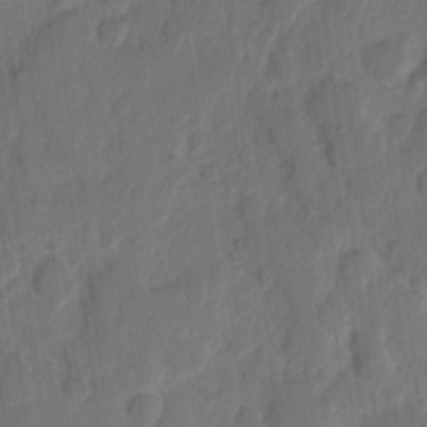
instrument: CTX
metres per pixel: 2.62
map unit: eHh
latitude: 8.5168
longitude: -65.2915
